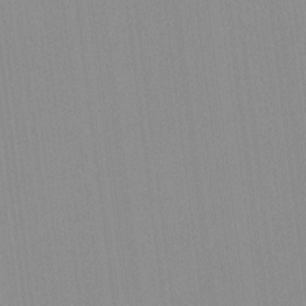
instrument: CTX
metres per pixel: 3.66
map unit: lHvf
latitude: -12.2362
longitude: -103.2915
